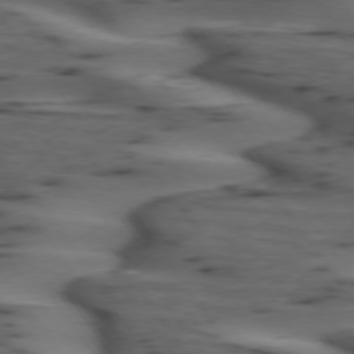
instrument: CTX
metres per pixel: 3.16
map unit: lApd
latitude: 74.8380
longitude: -70.6679
